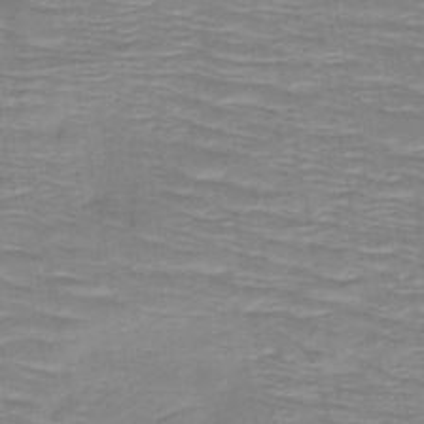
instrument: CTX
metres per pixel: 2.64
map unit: HNb
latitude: -47.3887
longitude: -48.3845
